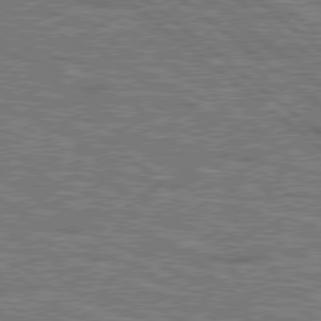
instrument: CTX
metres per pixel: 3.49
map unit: Hpe
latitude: 78.2901
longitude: -158.5357
